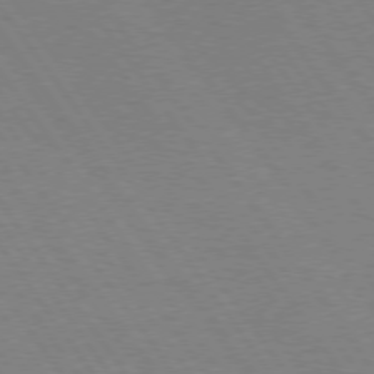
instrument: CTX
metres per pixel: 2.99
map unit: Hpe
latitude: 74.4979
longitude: -141.0269
